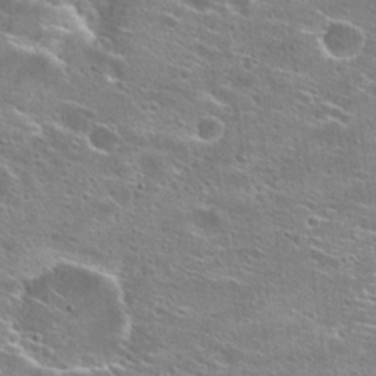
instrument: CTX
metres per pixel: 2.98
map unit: Hto
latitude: 25.2159
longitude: -44.3467
